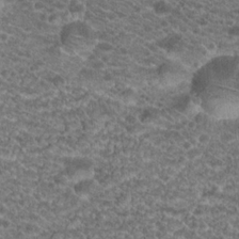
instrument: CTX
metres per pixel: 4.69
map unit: Hto
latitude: 19.8394
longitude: -37.2726
